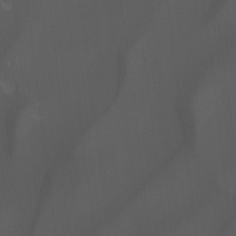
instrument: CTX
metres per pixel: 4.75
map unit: Hto
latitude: -7.5966
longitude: -45.2726
